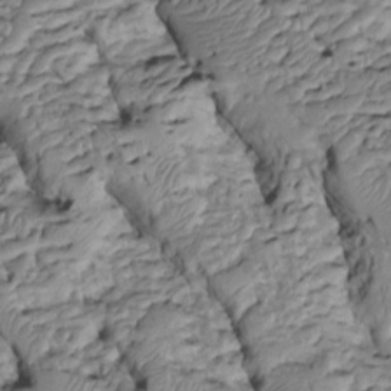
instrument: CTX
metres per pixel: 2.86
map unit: Htu
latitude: -6.2361
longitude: 154.5007
